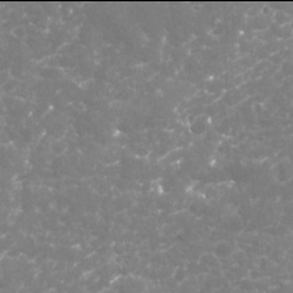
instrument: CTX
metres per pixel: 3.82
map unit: Nhu
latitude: -18.0094
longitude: -57.6504
